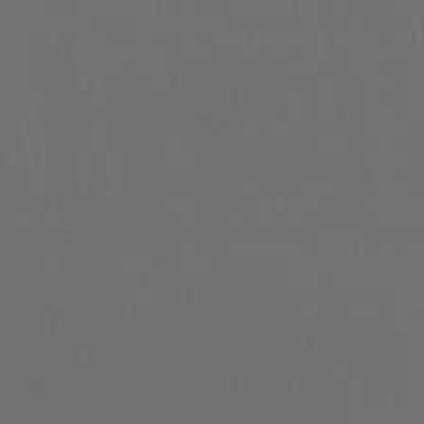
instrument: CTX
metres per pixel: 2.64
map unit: eHb
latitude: -50.7841
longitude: 71.4832
